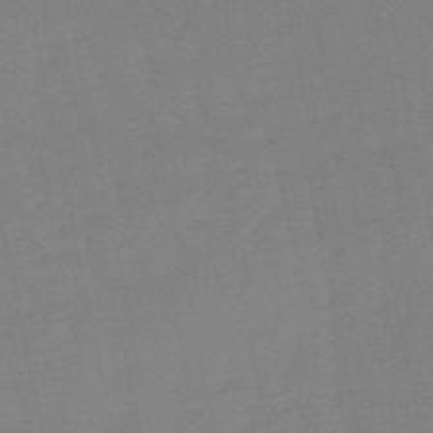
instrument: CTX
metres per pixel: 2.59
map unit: eHb
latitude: -50.2739
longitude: 77.4454
